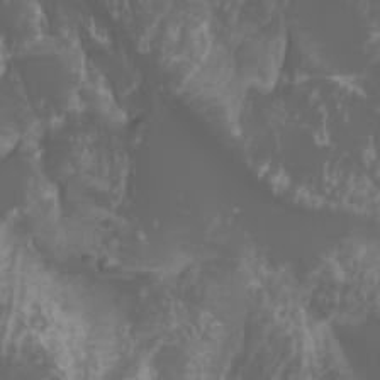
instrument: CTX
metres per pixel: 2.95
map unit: Htu
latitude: -1.1243
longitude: -77.8016
